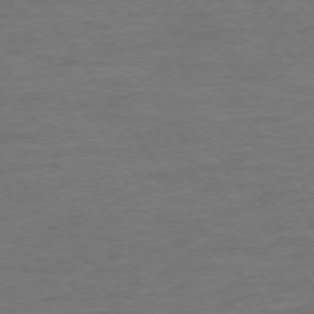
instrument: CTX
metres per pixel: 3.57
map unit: Ap
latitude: -75.0865
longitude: -85.6127
